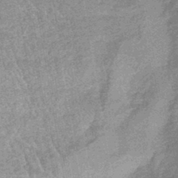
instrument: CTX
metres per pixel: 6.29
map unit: eHb
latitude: -44.4251
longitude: 88.4062
